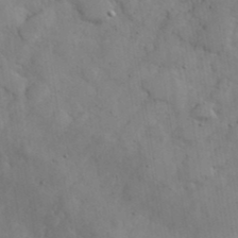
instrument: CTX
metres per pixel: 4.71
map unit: eHh
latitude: 38.1389
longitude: -67.7071
